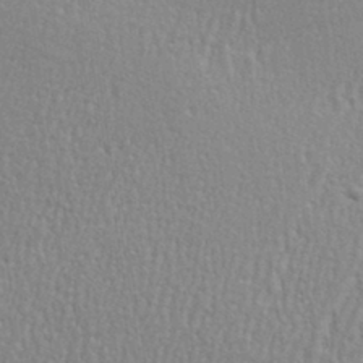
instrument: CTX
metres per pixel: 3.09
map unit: eHh
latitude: 33.5749
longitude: -132.4601
